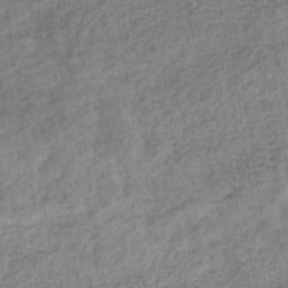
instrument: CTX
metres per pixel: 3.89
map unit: eHb
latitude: -34.4062
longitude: 77.7100
